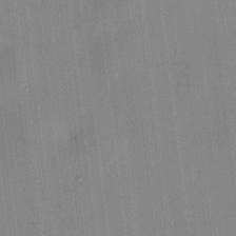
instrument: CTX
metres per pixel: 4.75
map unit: HNhu
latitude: 9.9906
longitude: 10.7085
